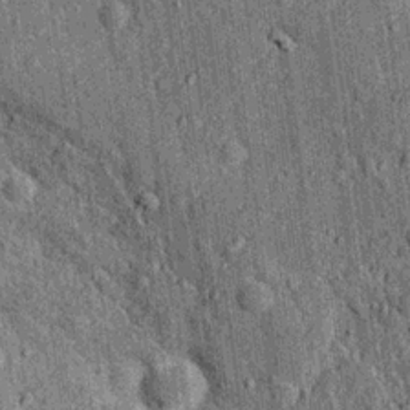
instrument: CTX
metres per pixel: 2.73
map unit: Nhu
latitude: 15.9151
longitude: -32.3089
